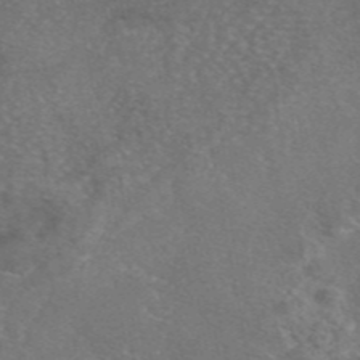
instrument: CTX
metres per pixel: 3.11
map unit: eAb
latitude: 46.5735
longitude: 106.6897
